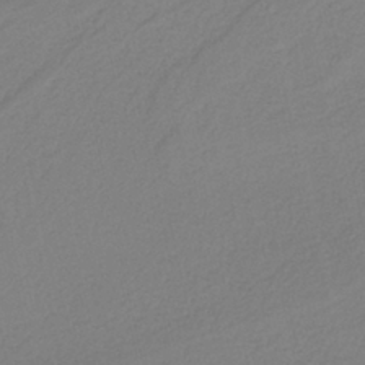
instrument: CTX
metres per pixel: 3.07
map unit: HNb
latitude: -37.3509
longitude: 56.4629
